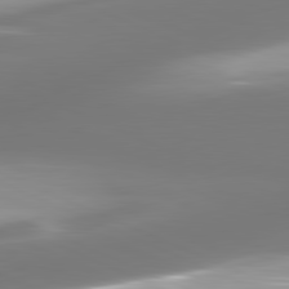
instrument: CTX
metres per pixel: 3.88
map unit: lApd
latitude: 81.4426
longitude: -166.3089
